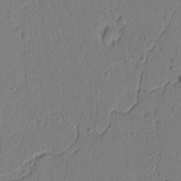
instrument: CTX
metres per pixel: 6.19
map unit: lAvf
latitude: 5.3104
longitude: 165.4077
